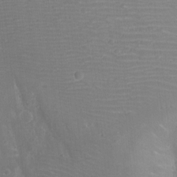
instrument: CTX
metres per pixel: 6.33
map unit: Aa
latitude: -8.3117
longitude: -71.3293
